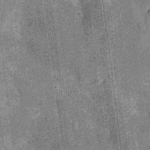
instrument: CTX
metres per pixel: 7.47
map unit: Nhu
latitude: -13.2754
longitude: -23.9339
